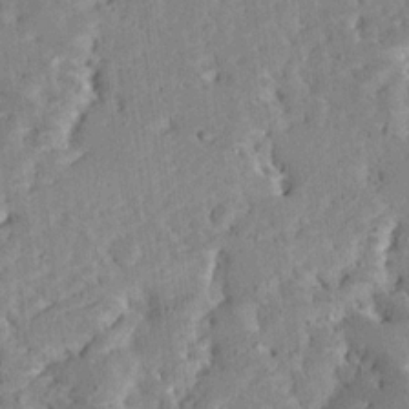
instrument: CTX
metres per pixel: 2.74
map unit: Ave
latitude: 12.7624
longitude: -137.6694
